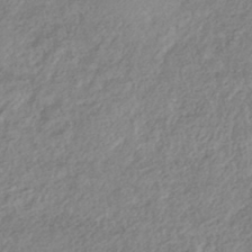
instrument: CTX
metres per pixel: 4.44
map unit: lHb
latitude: -40.3306
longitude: 73.5777
